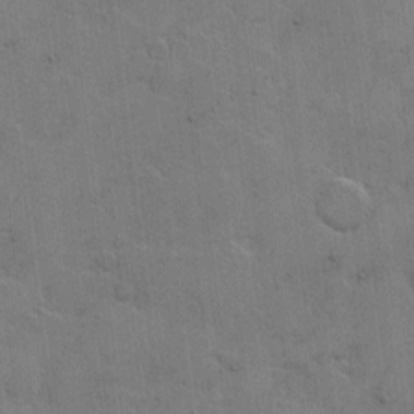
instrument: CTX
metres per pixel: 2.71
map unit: Hto
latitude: 5.4615
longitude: -61.6505
